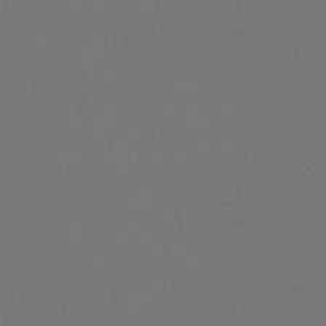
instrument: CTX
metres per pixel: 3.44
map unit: eHb
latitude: -50.3684
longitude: 71.6911
